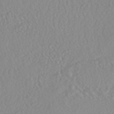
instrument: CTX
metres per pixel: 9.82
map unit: HNhu
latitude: -46.8975
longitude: 104.3495
